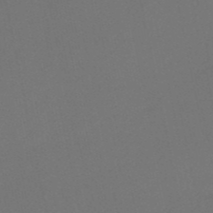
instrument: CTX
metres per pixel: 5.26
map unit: HNb
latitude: -51.9367
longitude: -46.8758
